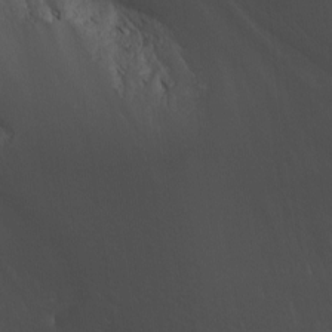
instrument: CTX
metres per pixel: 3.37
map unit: Nhu
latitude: -9.4265
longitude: -78.2712
